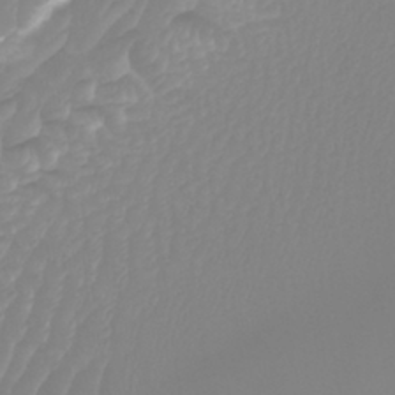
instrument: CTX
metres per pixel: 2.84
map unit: Htu
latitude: -9.8800
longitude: -75.1592
